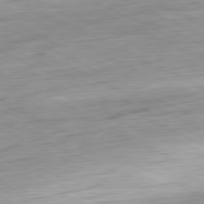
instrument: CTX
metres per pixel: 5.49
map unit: Ap
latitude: -81.1053
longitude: -72.2145
